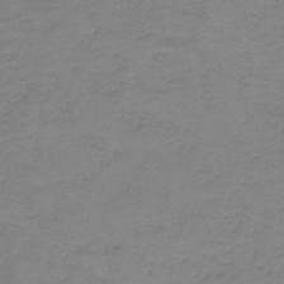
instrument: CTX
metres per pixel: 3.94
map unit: HNb
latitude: -38.0850
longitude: 50.8786
